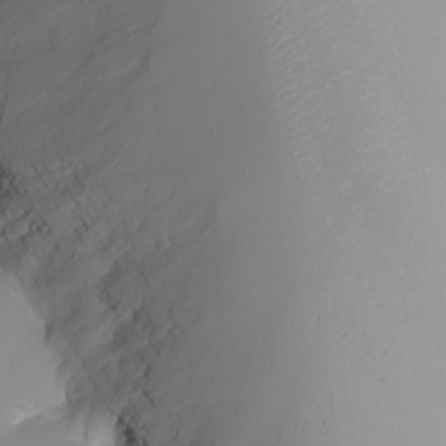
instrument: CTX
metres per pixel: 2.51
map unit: Nhu
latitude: -8.9919
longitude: -81.4804
